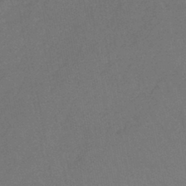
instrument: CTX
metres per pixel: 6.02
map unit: lHb
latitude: -43.3320
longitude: 73.4643
